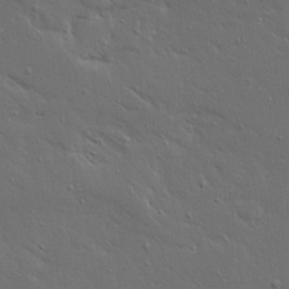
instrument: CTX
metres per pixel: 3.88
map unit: Ave
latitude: 15.6127
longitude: -139.2915
